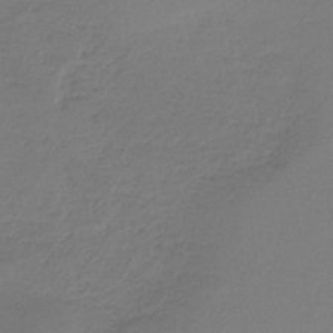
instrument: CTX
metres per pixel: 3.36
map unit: HNb
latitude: -35.4832
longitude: 53.9367
